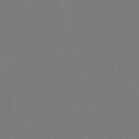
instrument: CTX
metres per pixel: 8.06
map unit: Nve
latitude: -59.4076
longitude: 61.0486
